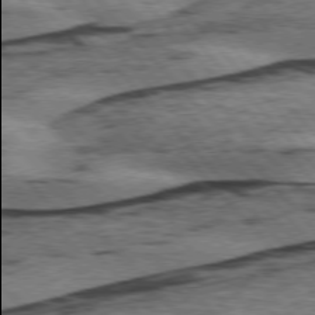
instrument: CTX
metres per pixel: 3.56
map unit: lApd
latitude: 75.8583
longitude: -77.9906
